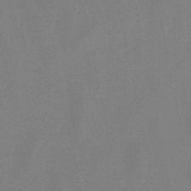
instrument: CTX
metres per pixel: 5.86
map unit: lHb
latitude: -49.2187
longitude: 69.7288
